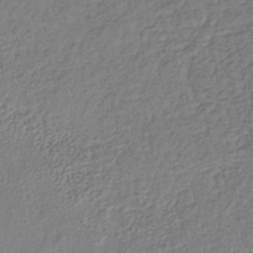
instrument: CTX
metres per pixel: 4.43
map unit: lHb
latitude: -38.0850
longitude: 68.7274
